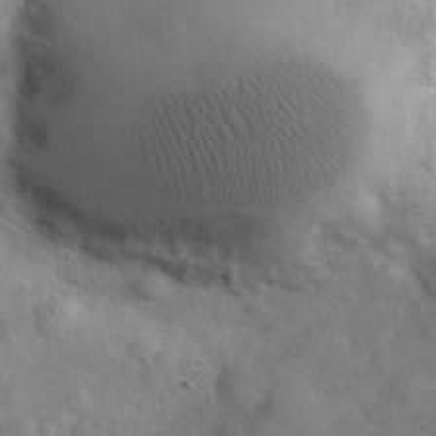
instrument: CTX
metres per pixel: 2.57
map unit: eHh
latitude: 38.1011
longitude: -67.6882
